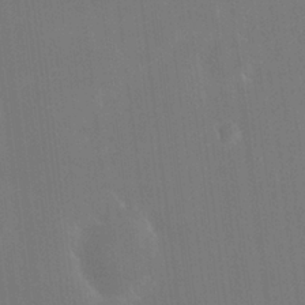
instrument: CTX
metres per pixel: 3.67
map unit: HNhu
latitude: 5.1214
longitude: 12.3495
